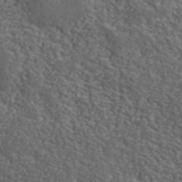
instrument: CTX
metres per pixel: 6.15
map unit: lHvf
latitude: 40.5167
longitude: -87.3670
